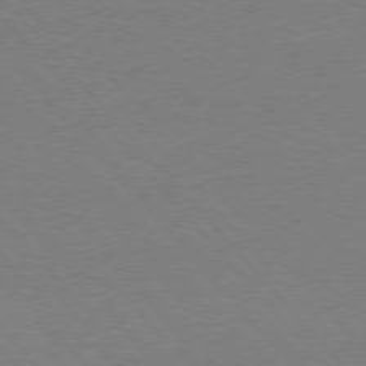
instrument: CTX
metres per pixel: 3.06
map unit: Hpe
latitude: 75.7639
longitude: -145.7260
